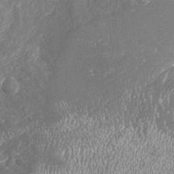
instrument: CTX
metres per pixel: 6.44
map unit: Nhu
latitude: -19.7667
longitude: -56.7435
